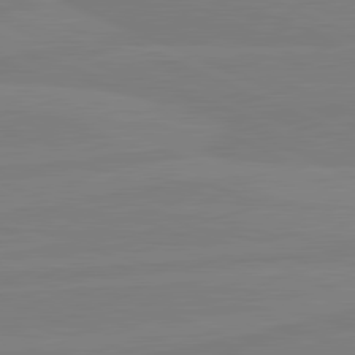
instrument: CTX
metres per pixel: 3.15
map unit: lApd
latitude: 81.5560
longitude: -178.0444
